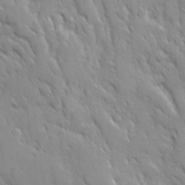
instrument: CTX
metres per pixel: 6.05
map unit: Ave
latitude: 10.0822
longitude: -103.4993
